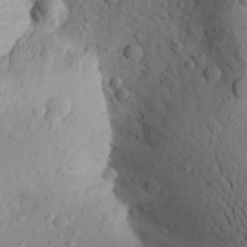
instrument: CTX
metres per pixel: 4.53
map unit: Aa
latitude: 22.6679
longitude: -145.8205
